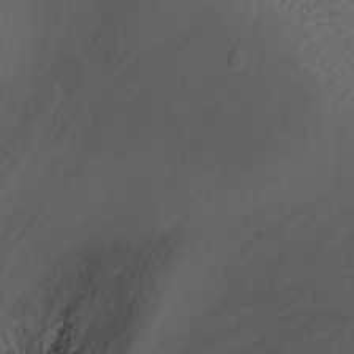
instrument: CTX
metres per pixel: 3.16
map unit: Ht
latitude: -7.7477
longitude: -35.7827
